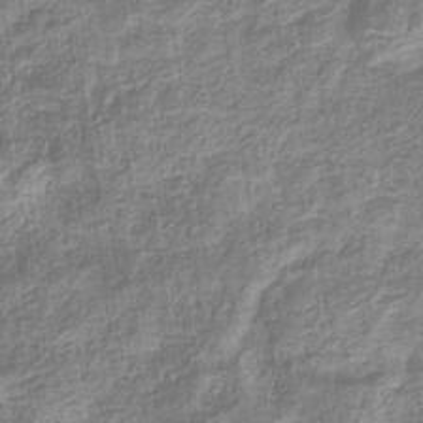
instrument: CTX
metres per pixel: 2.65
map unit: eHb
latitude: -32.4062
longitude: 74.5007
